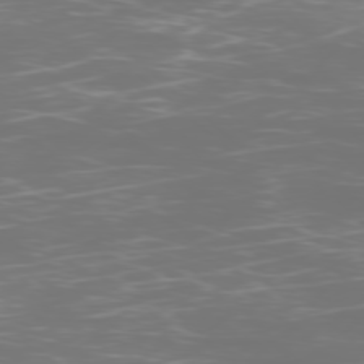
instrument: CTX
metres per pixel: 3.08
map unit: Ap
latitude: -77.2565
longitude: -81.3859
